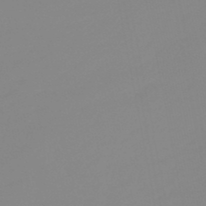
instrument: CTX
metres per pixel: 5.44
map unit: eHb
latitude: -48.7463
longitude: 84.6140
